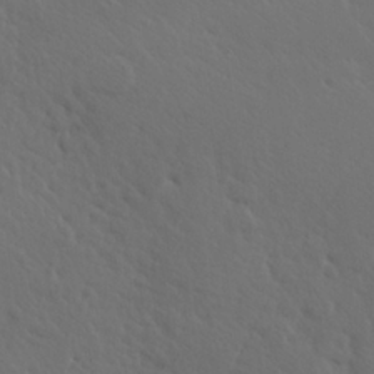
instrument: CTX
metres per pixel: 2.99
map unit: Hve
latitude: 25.8583
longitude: 145.2943
